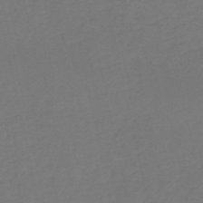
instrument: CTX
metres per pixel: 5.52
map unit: HNb
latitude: -54.2551
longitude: -50.3278
